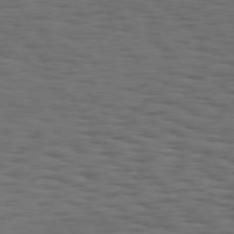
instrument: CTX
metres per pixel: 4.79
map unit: Hpe
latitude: 75.1403
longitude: -133.5182
